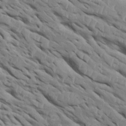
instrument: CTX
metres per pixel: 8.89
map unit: Htu
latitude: 1.4993
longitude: 145.5588
